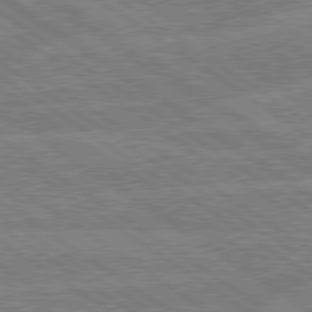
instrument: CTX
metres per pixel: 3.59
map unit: lApd
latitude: 79.2726
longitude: -132.7813
